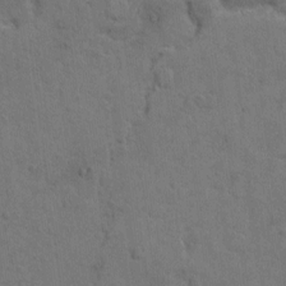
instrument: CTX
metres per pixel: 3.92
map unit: Hto
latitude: 6.2900
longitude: -62.3090
